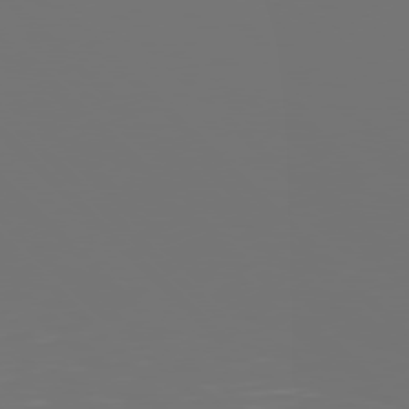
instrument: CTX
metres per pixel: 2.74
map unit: Hpe
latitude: 76.7435
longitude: -164.6490
